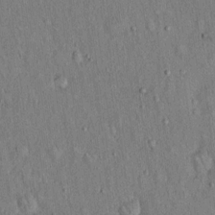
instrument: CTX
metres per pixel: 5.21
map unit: Hto
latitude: 14.5168
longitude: -58.8947
